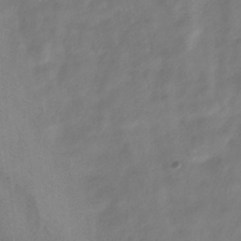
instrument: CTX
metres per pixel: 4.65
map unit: ANa
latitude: -39.2754
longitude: 96.2929
